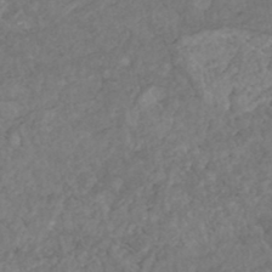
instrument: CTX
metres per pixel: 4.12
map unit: HNhu
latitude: -46.1794
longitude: 97.8800
